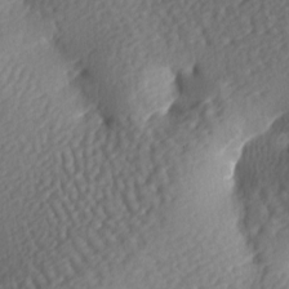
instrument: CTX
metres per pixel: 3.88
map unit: lAa
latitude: -7.5777
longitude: -126.3278
